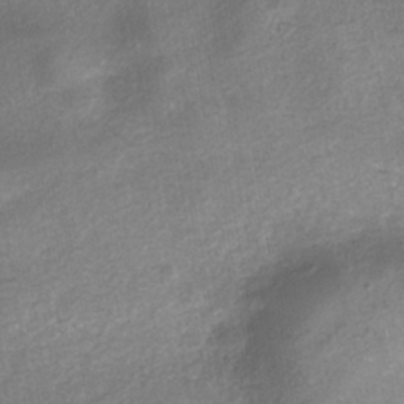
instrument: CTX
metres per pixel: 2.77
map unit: Nhe
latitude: -41.8422
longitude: -110.4223
